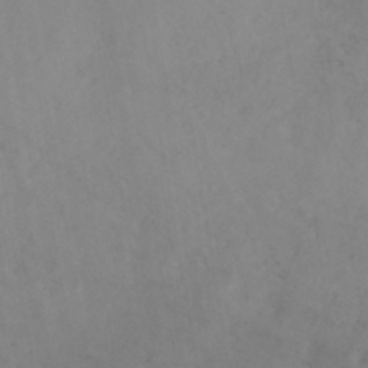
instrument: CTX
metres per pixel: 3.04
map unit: eHh
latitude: -42.5195
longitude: -33.7450
